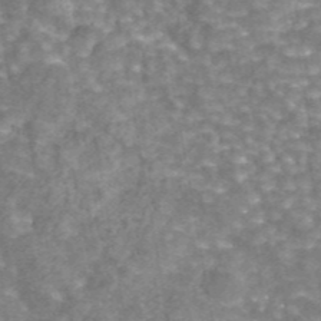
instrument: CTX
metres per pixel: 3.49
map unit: eAb
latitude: 44.3467
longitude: 106.5574
